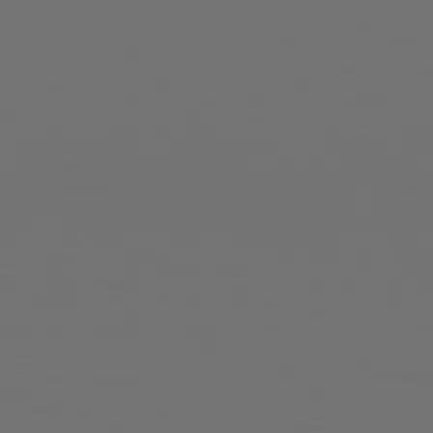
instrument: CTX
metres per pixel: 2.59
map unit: Hpe
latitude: 76.1577
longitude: -141.2348
